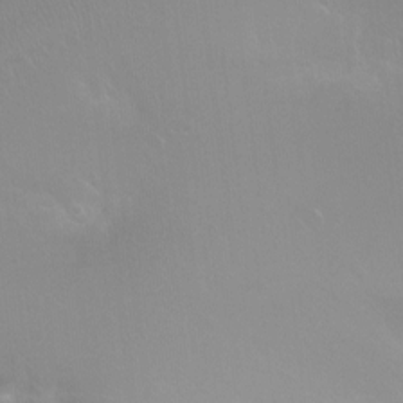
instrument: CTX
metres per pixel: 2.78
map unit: Ht
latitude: -4.1039
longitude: -25.0080
